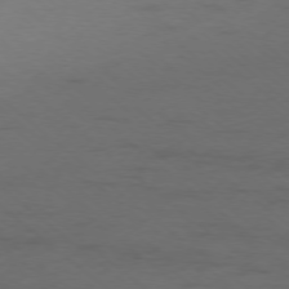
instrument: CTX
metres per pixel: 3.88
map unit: Ap
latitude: -77.2187
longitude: -76.6679
